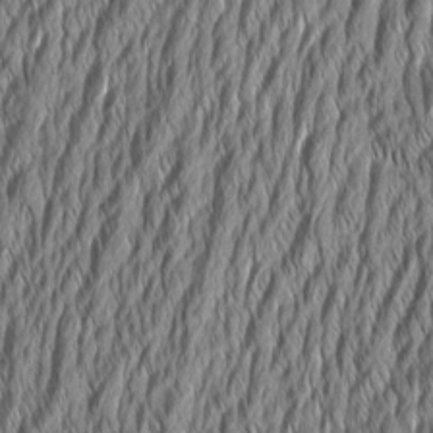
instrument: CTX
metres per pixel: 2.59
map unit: Aa
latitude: 7.5749
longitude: -130.5735
